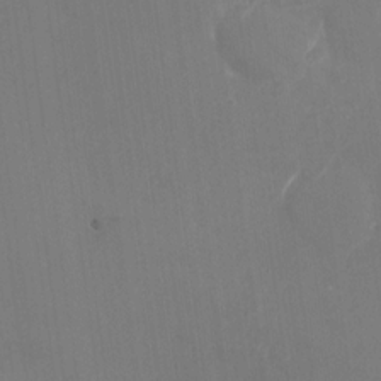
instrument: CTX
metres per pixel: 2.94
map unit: Nhu
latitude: -28.0661
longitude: -68.6302
